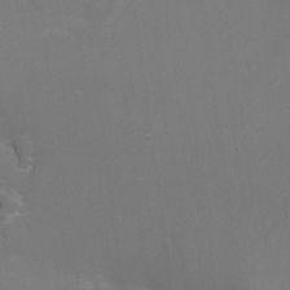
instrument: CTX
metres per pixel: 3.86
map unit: eHh
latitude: -7.0675
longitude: -78.1956
